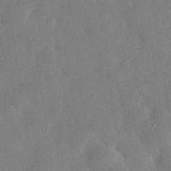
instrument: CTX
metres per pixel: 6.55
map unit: eHh
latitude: 29.5182
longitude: -81.4426
